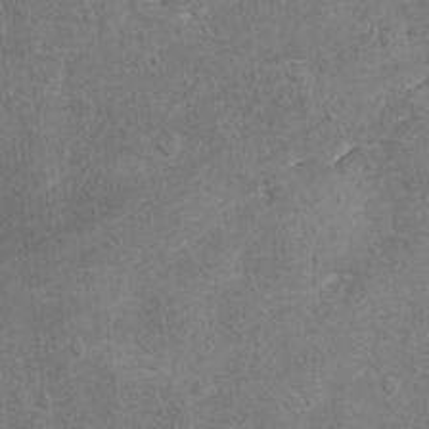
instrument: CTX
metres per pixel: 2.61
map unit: Hto
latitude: 11.0081
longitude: -36.3089
